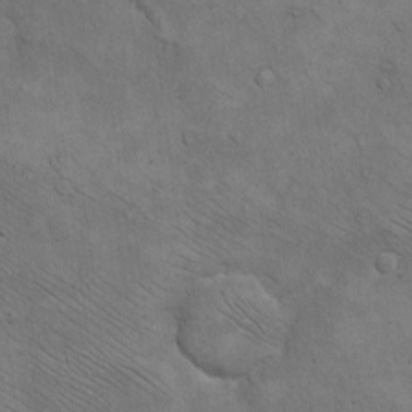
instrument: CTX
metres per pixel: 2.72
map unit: eHh
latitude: -8.7274
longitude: -68.8380
